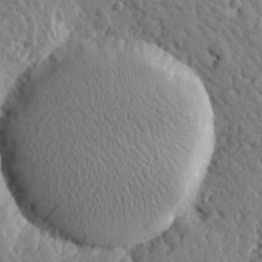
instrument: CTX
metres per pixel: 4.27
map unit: Htu
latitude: -0.2173
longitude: -178.7436
